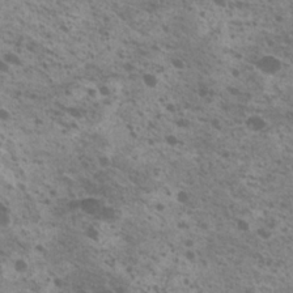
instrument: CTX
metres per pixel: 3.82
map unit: Nhu
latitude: 20.8758
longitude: -31.0081
